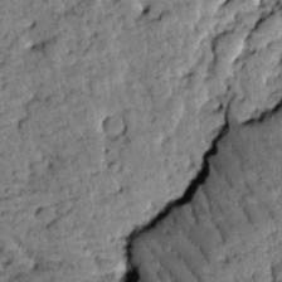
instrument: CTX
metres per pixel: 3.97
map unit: Htu
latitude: -2.4628
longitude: 173.3887
